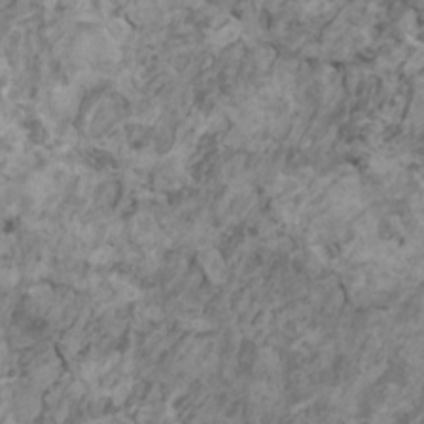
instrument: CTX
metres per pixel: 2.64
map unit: HNhu
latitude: 0.2144
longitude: 4.4440
